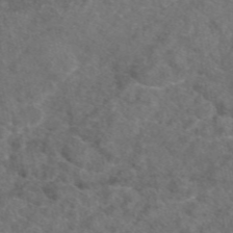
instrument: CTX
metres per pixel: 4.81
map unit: eAb
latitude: 47.5560
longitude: 110.2928
